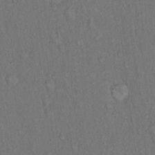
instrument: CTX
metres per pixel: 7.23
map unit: Hto
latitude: 14.7058
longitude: -61.8016
